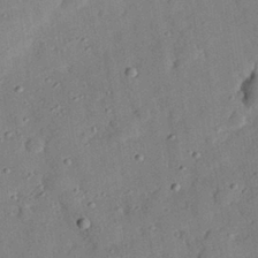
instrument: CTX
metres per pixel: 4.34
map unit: eHh
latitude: 27.4993
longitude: -76.1766
